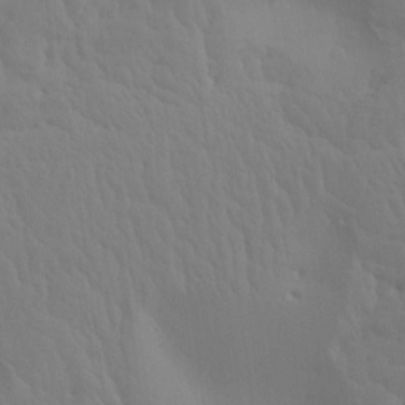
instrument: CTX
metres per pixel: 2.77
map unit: Aa
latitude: 18.1389
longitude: -143.7828
